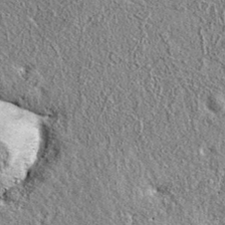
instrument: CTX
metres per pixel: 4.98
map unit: eAb
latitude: 36.6112
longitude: 110.1606
